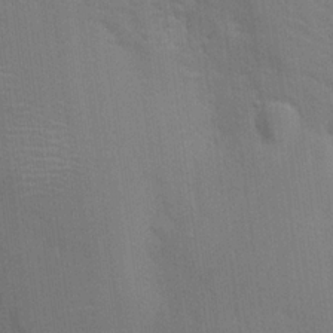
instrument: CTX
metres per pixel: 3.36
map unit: Hto
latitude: 20.6869
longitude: -52.1956
